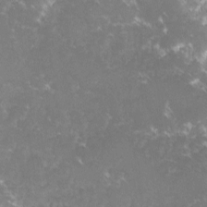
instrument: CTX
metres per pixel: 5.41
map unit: lHvf
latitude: -15.8990
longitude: -101.0081
